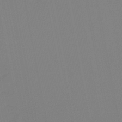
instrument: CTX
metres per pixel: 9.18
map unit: HNb
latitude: -45.7289
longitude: 55.7856
